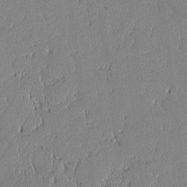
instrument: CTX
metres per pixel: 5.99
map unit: lAvf
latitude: -0.0283
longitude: -107.3671
